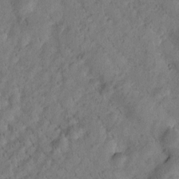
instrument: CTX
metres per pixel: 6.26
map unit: Htu
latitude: 0.2900
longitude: 175.5210
